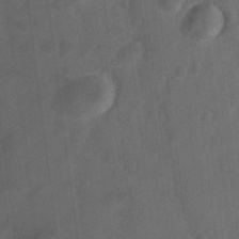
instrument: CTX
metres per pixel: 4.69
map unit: Nhu
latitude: 17.1781
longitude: -32.5924
